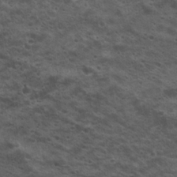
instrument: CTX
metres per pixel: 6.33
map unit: Hto
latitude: 19.4615
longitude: -36.2334
